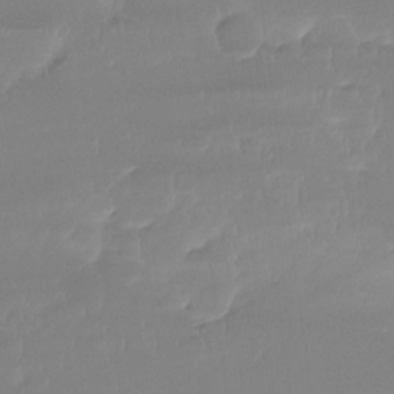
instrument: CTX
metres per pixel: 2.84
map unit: Ht
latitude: -14.3496
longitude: -51.2159
